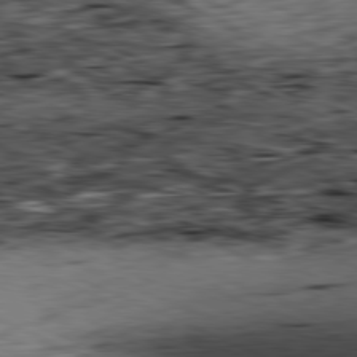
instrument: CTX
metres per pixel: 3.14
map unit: Ap
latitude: -81.3510
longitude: -70.8002
